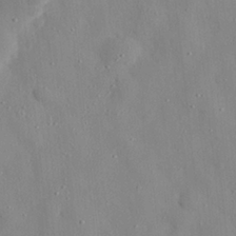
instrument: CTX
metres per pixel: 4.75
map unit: eHh
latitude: 28.3089
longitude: -77.6127
